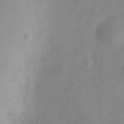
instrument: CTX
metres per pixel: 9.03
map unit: Nve
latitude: -22.7841
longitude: 106.2173
